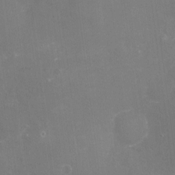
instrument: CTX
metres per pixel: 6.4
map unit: Nhu
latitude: -16.0850
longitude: -58.0822
